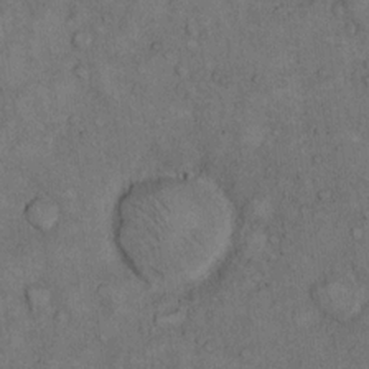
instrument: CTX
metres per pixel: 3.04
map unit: Hto
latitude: 11.0836
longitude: -59.3293
